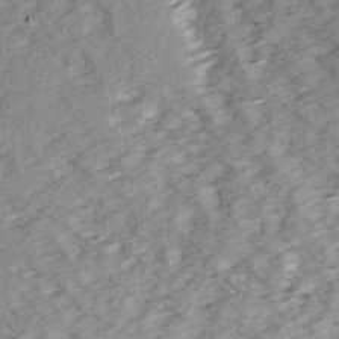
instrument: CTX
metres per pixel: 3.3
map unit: Ave
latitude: 15.0081
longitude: -104.0255
